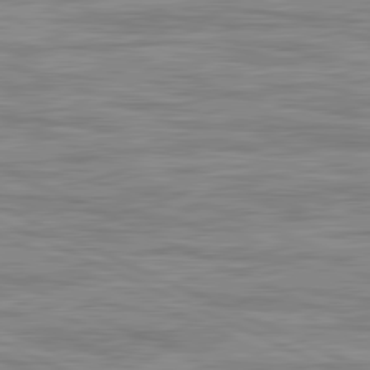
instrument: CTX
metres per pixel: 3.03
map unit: lApd
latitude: 81.6505
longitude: -167.3859
